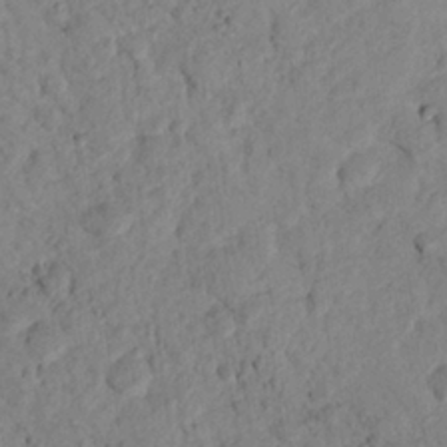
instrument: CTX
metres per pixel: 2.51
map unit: lHvf
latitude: 14.6302
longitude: 178.8408
